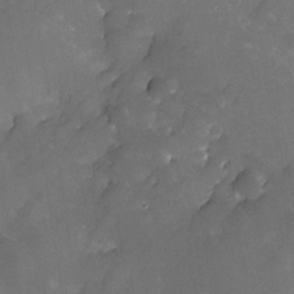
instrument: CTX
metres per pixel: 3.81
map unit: Nhe
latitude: -32.8597
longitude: -116.2900
